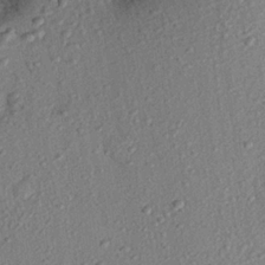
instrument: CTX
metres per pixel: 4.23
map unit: eHh
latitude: 24.6112
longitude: -78.8947
